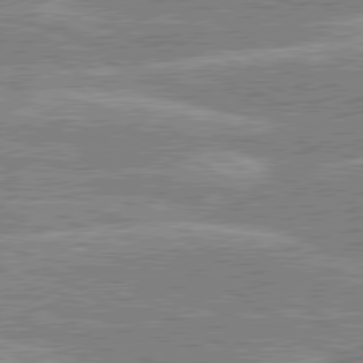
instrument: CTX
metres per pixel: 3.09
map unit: lApd
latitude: 80.1578
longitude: -130.1200
